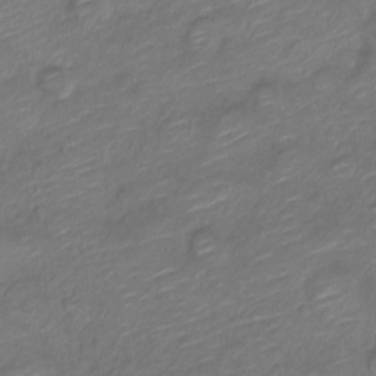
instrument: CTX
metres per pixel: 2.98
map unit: Nve
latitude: -18.1606
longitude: 107.2565
